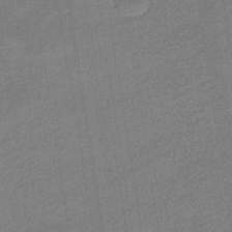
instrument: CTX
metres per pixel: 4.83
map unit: HNhu
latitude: -43.5021
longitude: 90.8786
